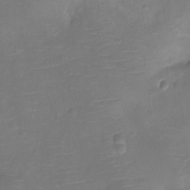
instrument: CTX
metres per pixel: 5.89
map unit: Ht
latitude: -12.1606
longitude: -24.3845
